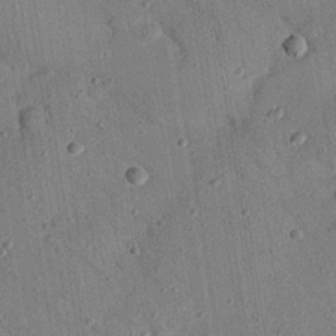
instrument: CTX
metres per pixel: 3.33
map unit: Nhu
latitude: 24.6301
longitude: -73.3671
